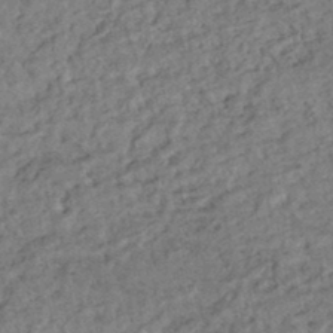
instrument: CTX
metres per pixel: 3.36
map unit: HNhu
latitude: -45.2187
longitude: 97.7478
